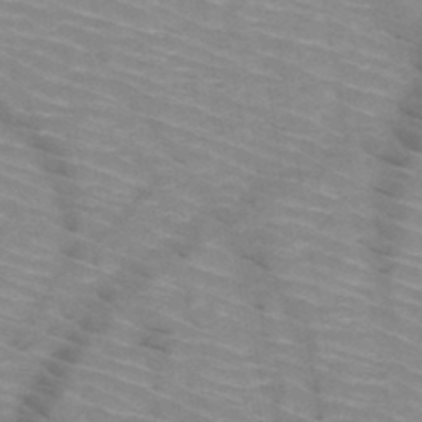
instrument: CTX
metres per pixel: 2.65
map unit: HNb
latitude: -47.3320
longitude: -45.1970
